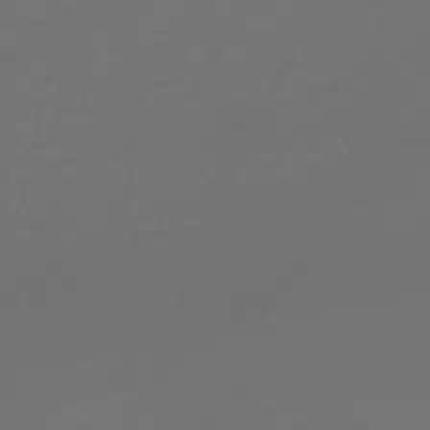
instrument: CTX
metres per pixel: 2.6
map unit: Nve
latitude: -58.9730
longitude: 56.4818
